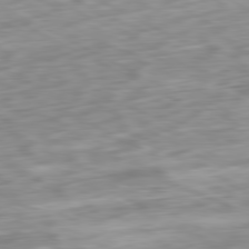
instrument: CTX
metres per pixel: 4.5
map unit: Ap
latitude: -80.8597
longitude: -70.3845
